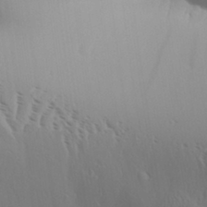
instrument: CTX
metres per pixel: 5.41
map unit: Aa
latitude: 31.2726
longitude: -140.1766
